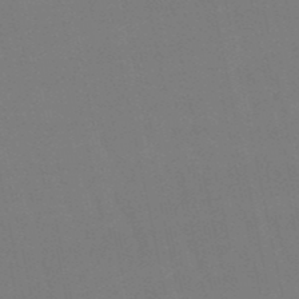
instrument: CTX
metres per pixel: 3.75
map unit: eHb
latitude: -50.4818
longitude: 70.9542
